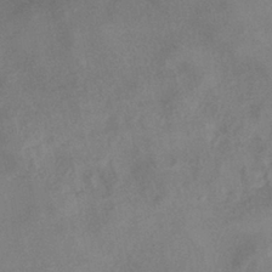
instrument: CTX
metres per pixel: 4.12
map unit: eHh
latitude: -40.5763
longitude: 120.1794
